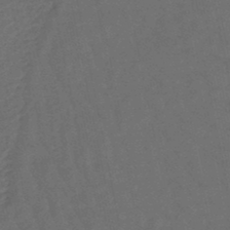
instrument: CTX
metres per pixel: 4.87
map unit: lHb
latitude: -47.9367
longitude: 81.3510
